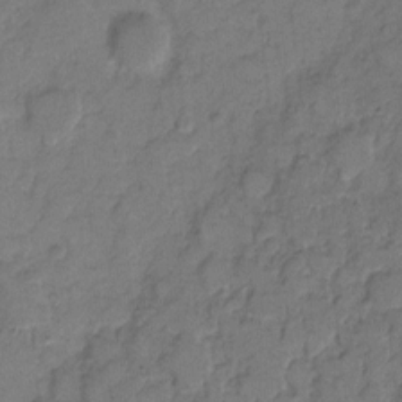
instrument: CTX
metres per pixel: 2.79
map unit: eHh
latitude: 8.1578
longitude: -64.0255
